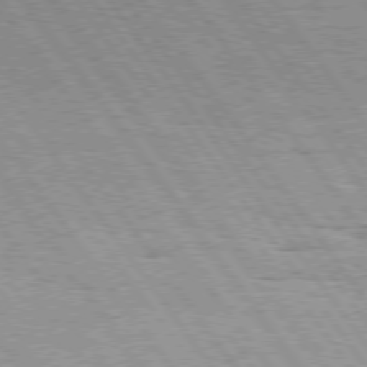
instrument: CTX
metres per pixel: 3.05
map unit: Hpe
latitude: 75.0081
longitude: -155.8961
